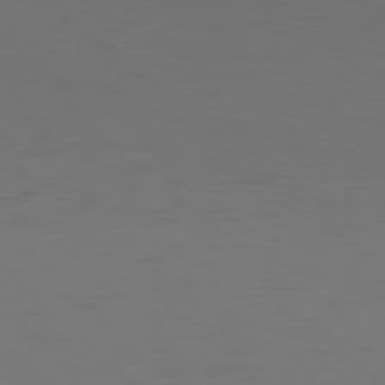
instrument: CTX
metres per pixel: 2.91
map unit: Hpe
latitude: 77.8016
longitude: -167.4237
